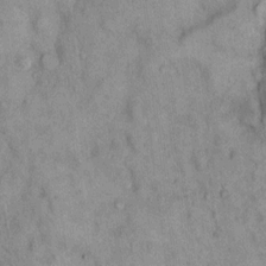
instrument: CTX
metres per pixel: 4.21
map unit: Hto
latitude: 14.6113
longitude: -61.0647
